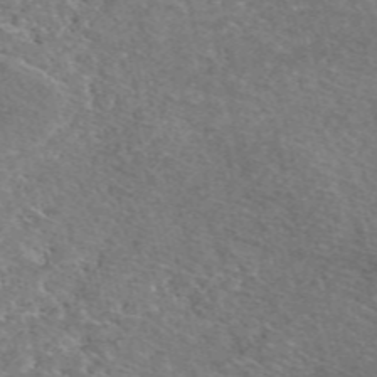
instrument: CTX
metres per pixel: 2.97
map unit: eAb
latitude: 49.7450
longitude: 112.3117
